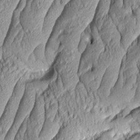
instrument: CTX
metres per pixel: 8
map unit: Aa
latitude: 7.1781
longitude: -129.3293
